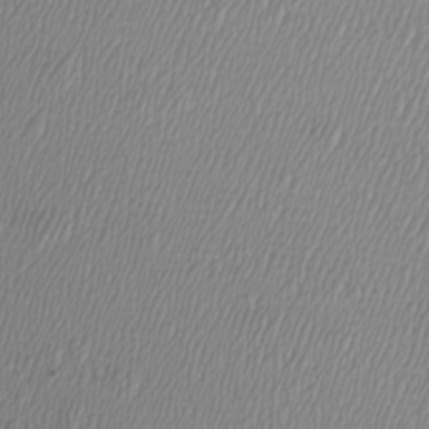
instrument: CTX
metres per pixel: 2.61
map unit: Htu
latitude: -6.2172
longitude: -73.6316
